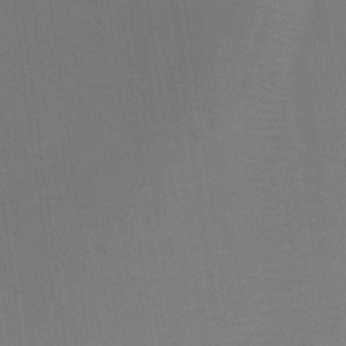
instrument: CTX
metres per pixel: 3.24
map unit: Ht
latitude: -3.7666
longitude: -19.8394
